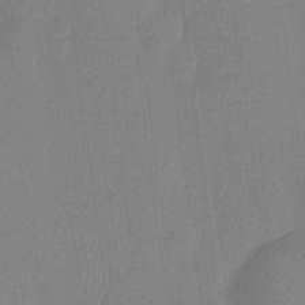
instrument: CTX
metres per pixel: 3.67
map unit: Nhu
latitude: -12.9353
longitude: -24.3845
